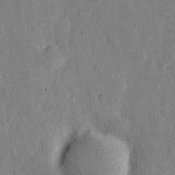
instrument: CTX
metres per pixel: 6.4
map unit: eHh
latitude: 5.4615
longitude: -71.9150
